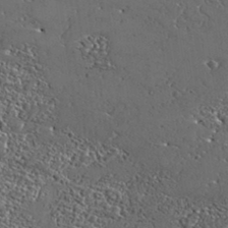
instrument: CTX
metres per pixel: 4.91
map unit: Aa
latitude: 33.2726
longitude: -135.1403
